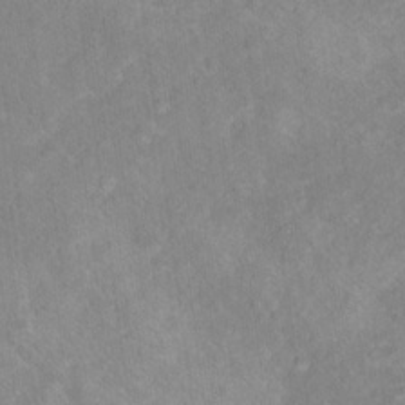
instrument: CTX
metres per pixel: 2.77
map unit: Hto
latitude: 18.0444
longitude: -37.8584
